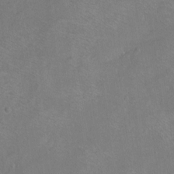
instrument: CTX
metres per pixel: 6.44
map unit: Hto
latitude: -7.3887
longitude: -36.4034
